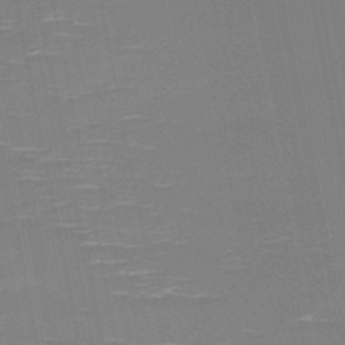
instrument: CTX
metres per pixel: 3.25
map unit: HNb
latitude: -51.0864
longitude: -45.6127
